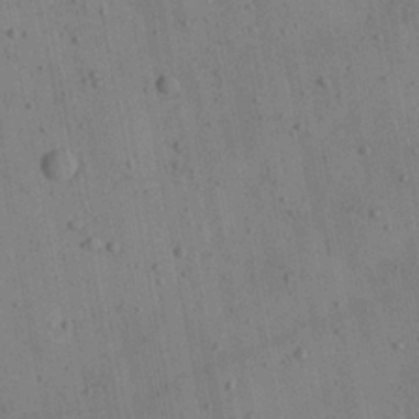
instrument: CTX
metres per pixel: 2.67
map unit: Aa
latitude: 22.3656
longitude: -142.9892
